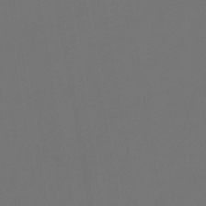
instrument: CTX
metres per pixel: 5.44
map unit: lHb
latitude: -47.7477
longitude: 71.3321
